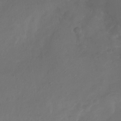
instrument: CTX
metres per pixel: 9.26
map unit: Nhu
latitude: -27.6155
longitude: -71.2915
